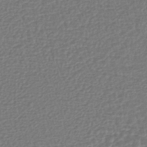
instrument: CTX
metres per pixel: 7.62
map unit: lHb
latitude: -43.0864
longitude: 64.9542
